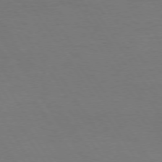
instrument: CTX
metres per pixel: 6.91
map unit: Hpe
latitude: 73.9717
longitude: -129.8961
